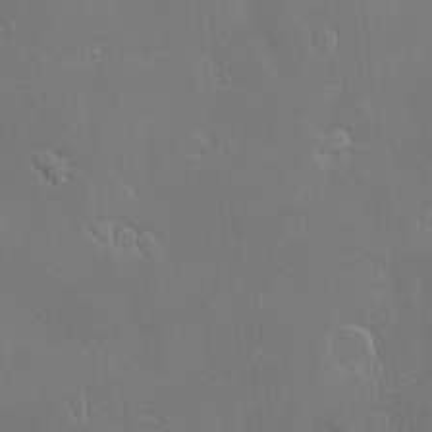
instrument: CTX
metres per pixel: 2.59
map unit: Hve
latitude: -10.2740
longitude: 173.7666
